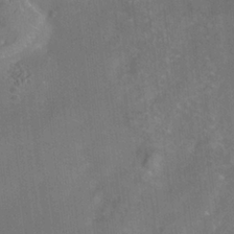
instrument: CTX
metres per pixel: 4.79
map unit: Nhe
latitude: -38.4629
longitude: -119.4615
